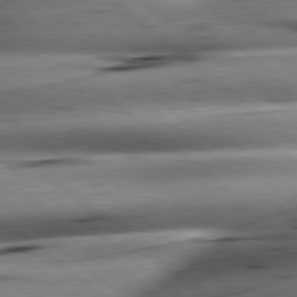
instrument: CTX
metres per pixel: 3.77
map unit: lApd
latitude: 79.2726
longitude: -140.2900
